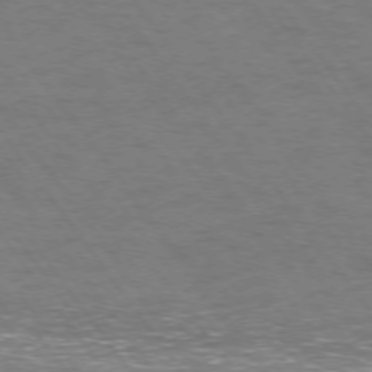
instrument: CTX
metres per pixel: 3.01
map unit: Ap
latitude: -75.1054
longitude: -70.4601
